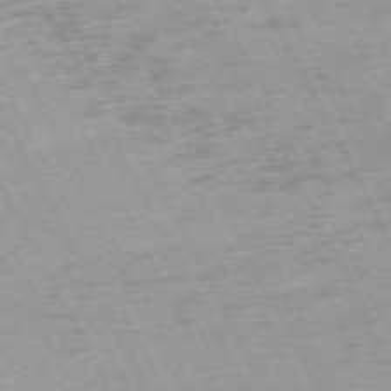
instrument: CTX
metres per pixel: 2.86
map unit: Hpe
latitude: -71.5021
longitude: 11.8989
